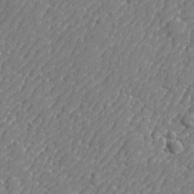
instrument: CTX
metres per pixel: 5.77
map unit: lHvf
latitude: 24.2711
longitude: 141.5399
